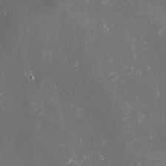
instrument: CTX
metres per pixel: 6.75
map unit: eHh
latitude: -1.7478
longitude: -80.8002
